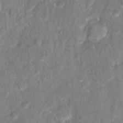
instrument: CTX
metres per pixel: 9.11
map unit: Hto
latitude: 17.0081
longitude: -40.3467
